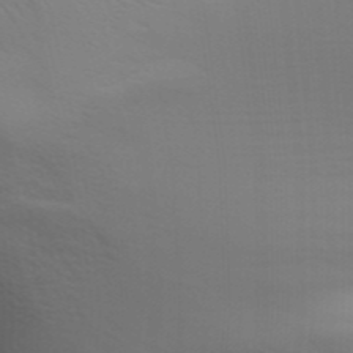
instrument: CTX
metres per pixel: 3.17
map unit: Aa
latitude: 31.3860
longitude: -141.2348
